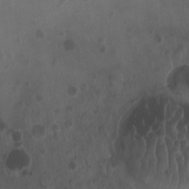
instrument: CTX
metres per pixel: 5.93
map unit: eHh
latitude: -0.3873
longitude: 15.1243
